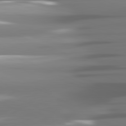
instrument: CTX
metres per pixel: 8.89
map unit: lApd
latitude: 81.4804
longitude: -143.5560
